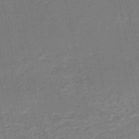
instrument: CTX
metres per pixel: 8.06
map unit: HNb
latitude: -51.5966
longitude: -40.3845
